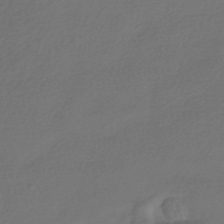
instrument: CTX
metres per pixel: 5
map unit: HNhu
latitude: -42.3495
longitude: 94.6518
